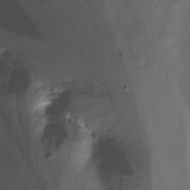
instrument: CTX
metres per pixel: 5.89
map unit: Hto
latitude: -13.2754
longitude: -42.5357
